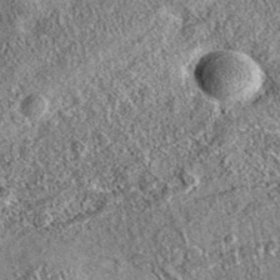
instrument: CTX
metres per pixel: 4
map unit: eAb
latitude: 36.2711
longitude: 109.7289
